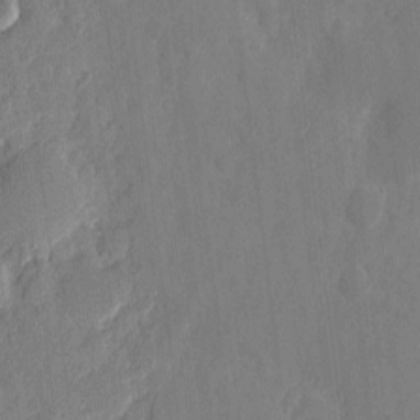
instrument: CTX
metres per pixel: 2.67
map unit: eHh
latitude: 6.7624
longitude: -73.1970
